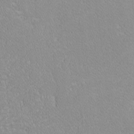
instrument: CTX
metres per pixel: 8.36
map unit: lHvf
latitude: -12.1606
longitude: -105.1026
